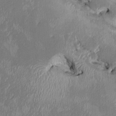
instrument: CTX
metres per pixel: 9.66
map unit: HNhu
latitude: 2.6301
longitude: -5.8772
